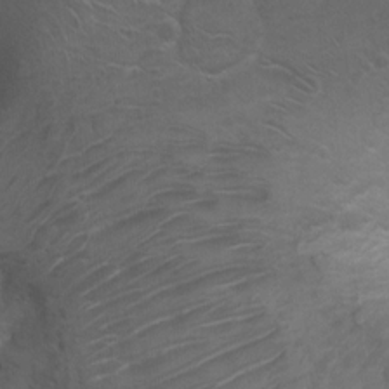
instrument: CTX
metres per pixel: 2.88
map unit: Ht
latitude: 4.4034
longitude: -29.2537
